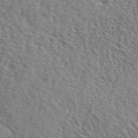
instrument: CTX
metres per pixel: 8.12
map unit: lHvf
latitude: 41.9528
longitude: -87.7638
